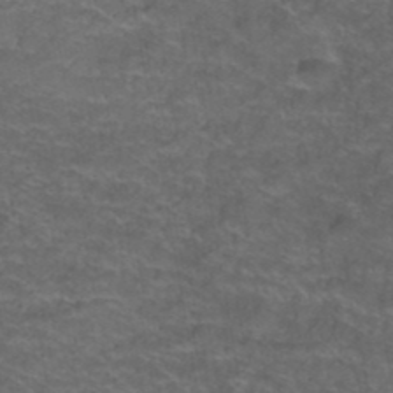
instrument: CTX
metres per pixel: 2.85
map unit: Hto
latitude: 38.4979
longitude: -42.4790
